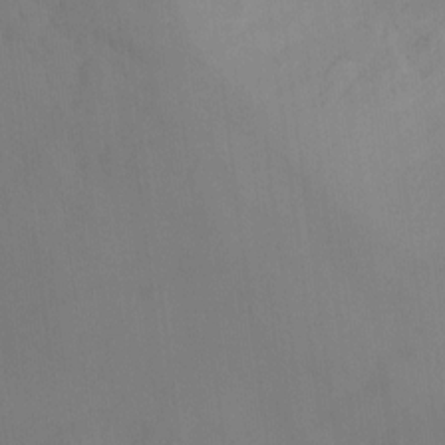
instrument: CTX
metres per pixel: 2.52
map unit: Ht
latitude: -16.6519
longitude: -49.2537
